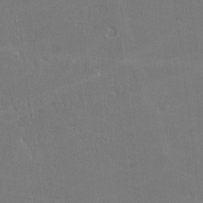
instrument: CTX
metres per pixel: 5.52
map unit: lHvf
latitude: -11.4454
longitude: -101.2915
